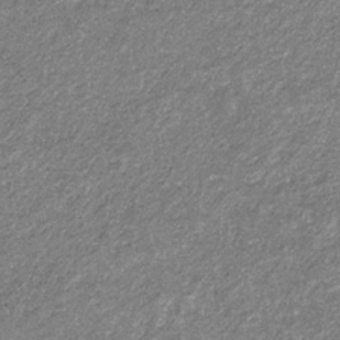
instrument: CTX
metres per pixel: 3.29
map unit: eHb
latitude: -31.9178
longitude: 69.8989
